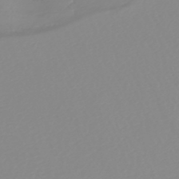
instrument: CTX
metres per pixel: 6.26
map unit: lHb
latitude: -45.2943
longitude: 79.3131
